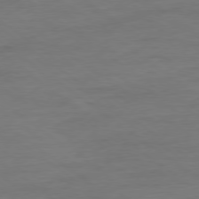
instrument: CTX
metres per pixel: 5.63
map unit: Ap
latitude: -79.2565
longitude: -88.9892
